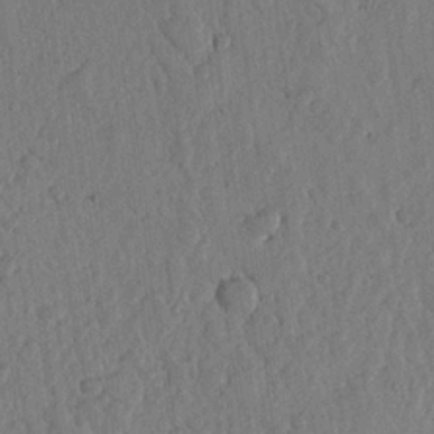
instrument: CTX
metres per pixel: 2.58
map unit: lHvf
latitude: 18.6301
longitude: -115.2536
